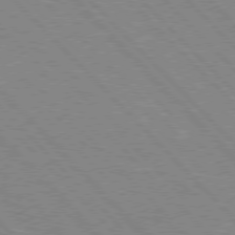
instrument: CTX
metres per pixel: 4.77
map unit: Hpe
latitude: 76.3467
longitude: -127.0459
